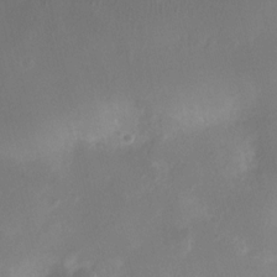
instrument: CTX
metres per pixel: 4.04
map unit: Nhu
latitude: 4.5735
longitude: -16.5546
